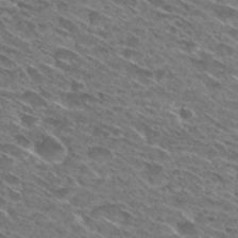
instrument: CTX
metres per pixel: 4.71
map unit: Hto
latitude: 30.2145
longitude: -45.7260
